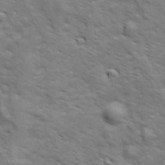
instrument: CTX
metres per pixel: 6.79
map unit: Ave
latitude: 18.3656
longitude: -132.3845
